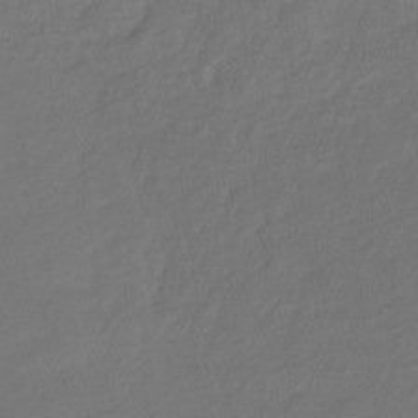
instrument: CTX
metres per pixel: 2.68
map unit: eHb
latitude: -29.8233
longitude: 68.3117
